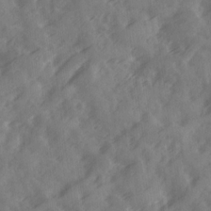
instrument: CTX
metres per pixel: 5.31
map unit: Ave
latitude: 19.3670
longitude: -131.6883
